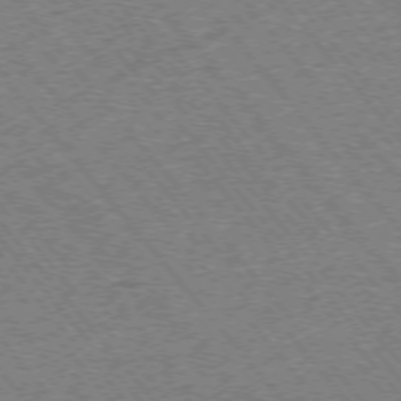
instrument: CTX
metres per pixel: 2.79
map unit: Ap
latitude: -75.3699
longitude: -86.7624
